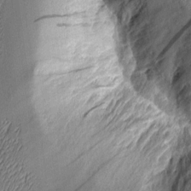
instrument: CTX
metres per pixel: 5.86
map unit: Aa
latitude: 8.1389
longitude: -128.4412
